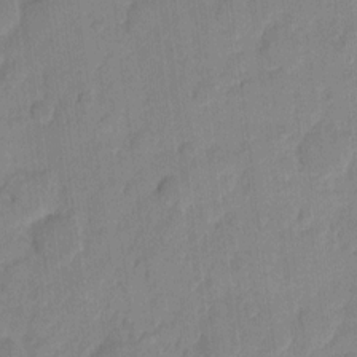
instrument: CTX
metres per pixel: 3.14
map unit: eHh
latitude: 10.0444
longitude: -65.4237
